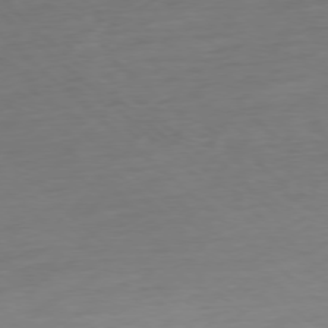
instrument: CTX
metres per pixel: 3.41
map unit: Ap
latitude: -77.6533
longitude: -77.2159
